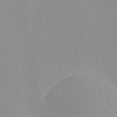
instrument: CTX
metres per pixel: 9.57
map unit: lHvf
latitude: -12.1039
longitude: -102.1578
